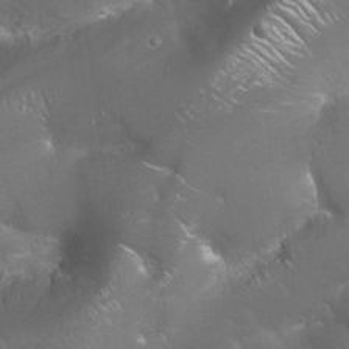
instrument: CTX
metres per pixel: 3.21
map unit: Nhu
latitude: 24.1766
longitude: -60.3656
